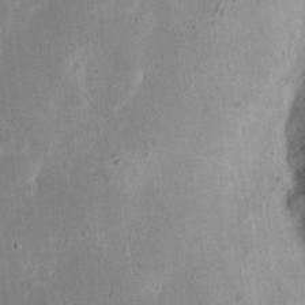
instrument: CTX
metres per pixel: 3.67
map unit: eHh
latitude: 23.5371
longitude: -67.7260
